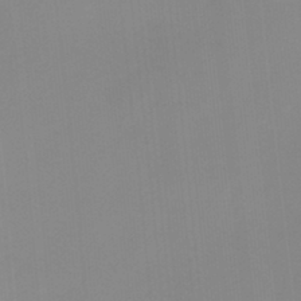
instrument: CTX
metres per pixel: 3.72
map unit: HNb
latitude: -34.2362
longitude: 57.6722
